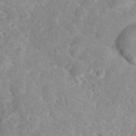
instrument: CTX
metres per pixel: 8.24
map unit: Hto
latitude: 17.8017
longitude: -38.0822
